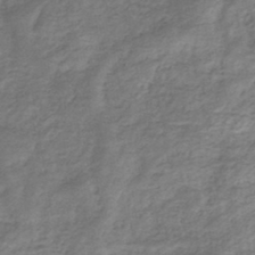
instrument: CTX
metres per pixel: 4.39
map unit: eHb
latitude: -33.7289
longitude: 75.5588
